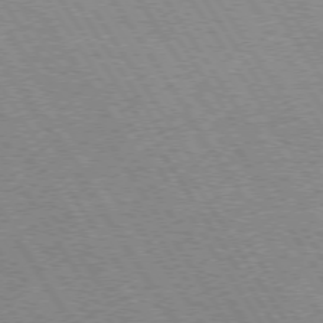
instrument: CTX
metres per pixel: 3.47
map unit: Hpe
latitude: 73.9906
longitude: -129.2915
